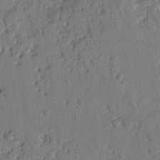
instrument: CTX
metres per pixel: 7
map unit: Nhu
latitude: 19.4993
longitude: -78.6302
